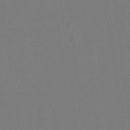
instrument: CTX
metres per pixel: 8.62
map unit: lHvf
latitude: 21.4049
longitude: 141.1053
